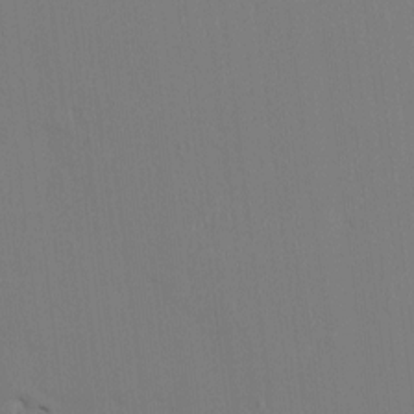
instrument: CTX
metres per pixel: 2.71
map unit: HNhu
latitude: 1.4615
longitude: -5.1025
